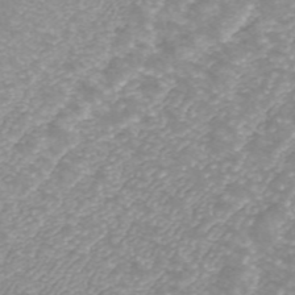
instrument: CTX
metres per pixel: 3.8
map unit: ANa
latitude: 42.9136
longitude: 25.7477
